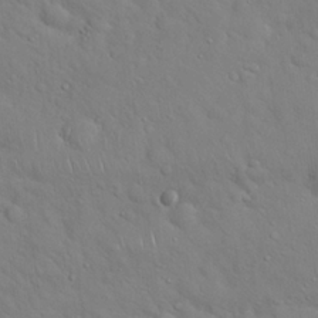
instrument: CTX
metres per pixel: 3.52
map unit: Hto
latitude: 19.2726
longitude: -53.4238
